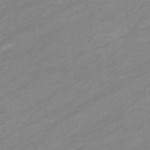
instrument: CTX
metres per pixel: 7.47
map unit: eHb
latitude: -37.2942
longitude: 78.0850
